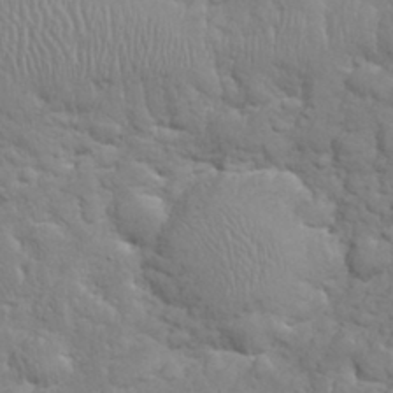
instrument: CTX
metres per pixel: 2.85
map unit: eHh
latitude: 32.3089
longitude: -62.6302
